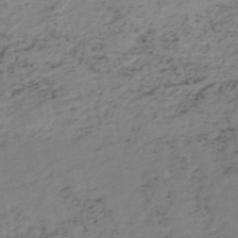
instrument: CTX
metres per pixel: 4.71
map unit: HNb
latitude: -52.0094
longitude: -53.2537
